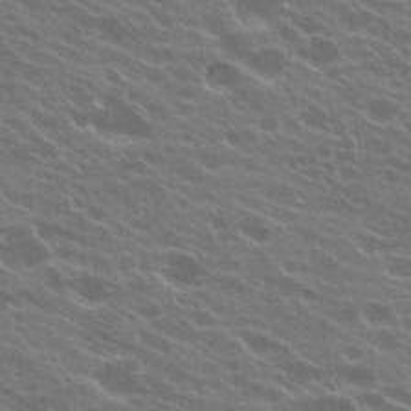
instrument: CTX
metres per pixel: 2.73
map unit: Hto
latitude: 23.9906
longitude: -37.6694
